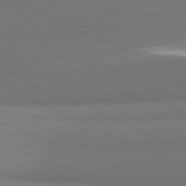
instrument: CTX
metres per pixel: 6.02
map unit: lApd
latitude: 81.8583
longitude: 153.6155
